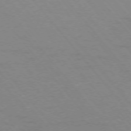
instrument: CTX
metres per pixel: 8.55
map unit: Ap
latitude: -75.8234
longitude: -66.9891
